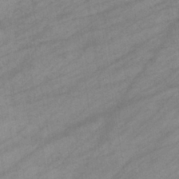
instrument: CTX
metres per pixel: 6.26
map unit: eHb
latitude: -39.2754
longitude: 81.6722
